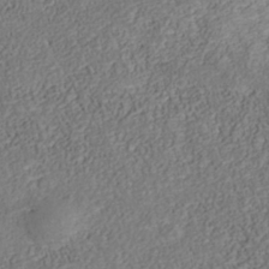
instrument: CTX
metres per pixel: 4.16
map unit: Nhu
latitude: -39.1809
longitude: -85.6505
